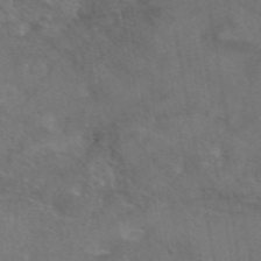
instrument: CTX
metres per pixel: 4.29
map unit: eAb
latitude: 46.6302
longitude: 117.6532
